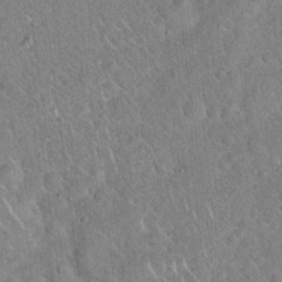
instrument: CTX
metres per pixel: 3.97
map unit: Hto
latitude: 17.7450
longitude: -52.1956
